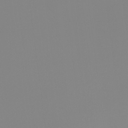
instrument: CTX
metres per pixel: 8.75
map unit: Ht
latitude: -14.8408
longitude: -52.2334
